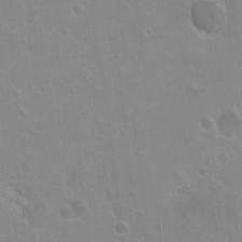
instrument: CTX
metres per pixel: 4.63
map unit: Ht
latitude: -6.2550
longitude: -36.8380
